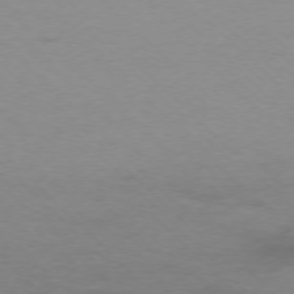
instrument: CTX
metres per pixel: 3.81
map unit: Ap
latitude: -77.0864
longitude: -70.5735
